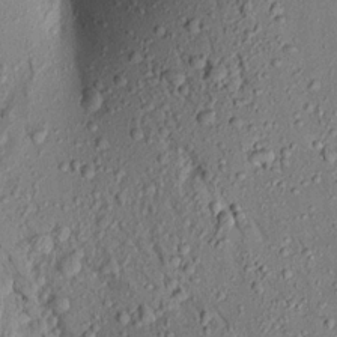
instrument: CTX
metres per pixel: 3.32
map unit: Aa
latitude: 17.4615
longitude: -148.3467
